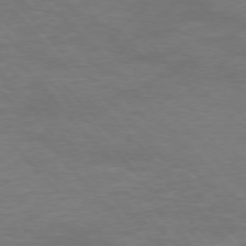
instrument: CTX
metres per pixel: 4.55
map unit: Ap
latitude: -76.6330
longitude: -70.1767
